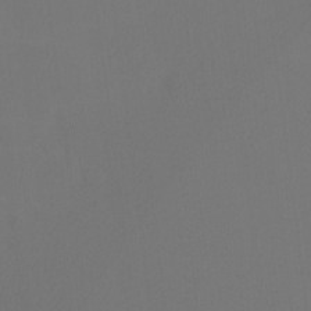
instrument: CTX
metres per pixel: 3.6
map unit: Htu
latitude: -11.8044
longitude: -70.7435
